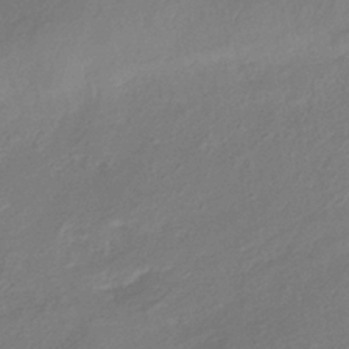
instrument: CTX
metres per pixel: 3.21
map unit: lHb
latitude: -39.3699
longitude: 74.8030
